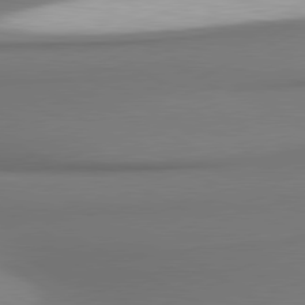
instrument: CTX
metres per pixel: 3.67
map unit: lApd
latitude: 80.7057
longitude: 178.5007
